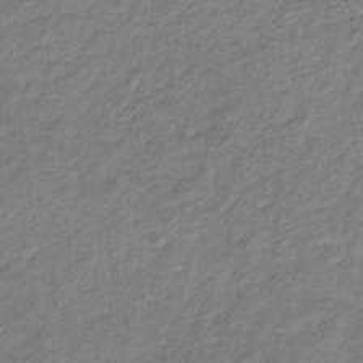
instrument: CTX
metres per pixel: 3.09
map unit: eHb
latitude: -31.4643
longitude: 69.2376
